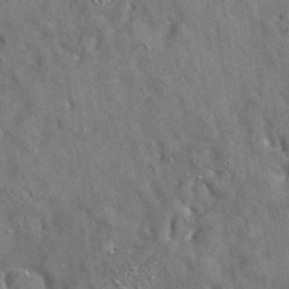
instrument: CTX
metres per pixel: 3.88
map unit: eAb
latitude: 35.4804
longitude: 113.8611
